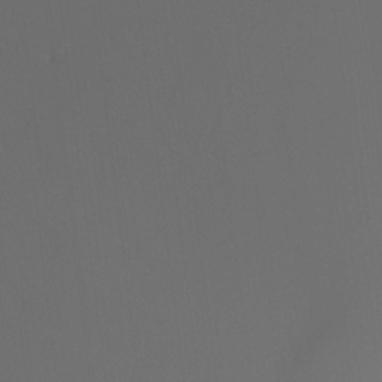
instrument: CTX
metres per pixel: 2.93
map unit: Ht
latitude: -14.8219
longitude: -51.4993
